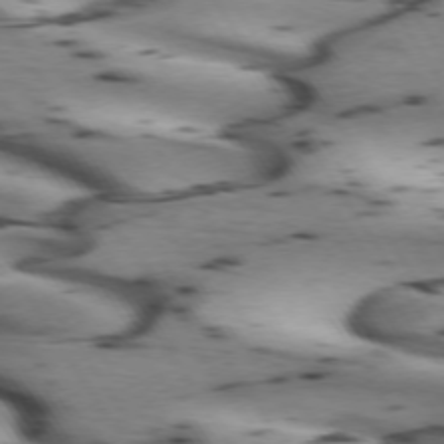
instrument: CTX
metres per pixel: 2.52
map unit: lApd
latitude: 72.6302
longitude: -53.1781
